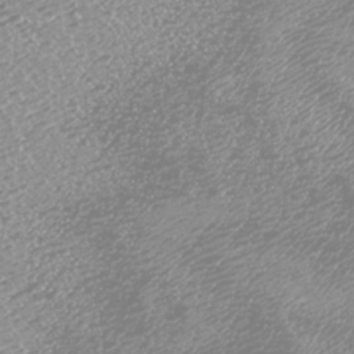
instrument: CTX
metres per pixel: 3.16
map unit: Nhu
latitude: -7.3887
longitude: -91.8016
